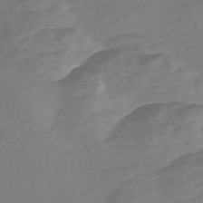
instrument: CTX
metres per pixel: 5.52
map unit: Nve
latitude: -57.6533
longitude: 57.3509
